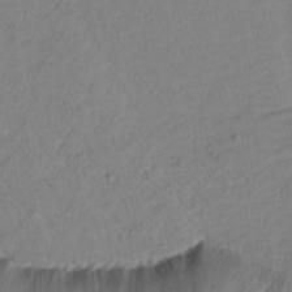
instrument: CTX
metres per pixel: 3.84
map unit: Htu
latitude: 2.1766
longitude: 179.6910
